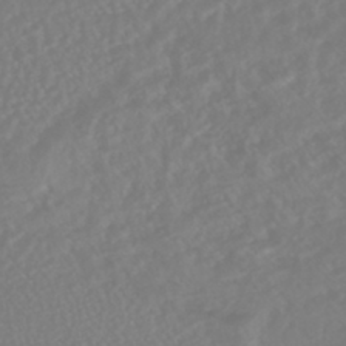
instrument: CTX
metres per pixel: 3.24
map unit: HNhu
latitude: -45.1998
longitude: 103.7856
